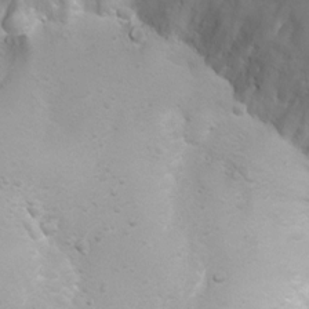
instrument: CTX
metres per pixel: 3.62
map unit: Nhu
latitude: 3.6883
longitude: -26.7057
